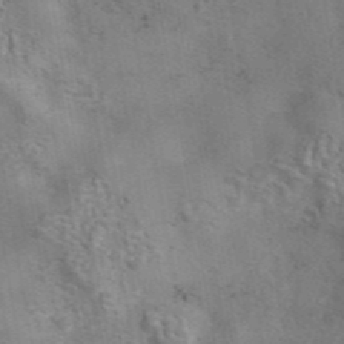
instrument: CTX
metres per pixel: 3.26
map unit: eAb
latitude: 42.8569
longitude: 106.9164
